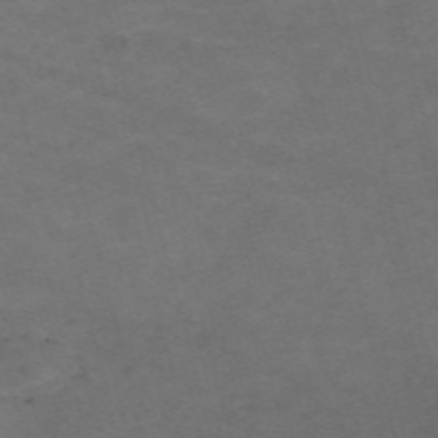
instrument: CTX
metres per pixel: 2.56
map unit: Nve
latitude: -58.5762
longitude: 59.7288
